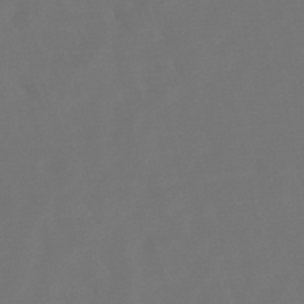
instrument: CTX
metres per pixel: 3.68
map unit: lHb
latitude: -47.8611
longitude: 72.6896
